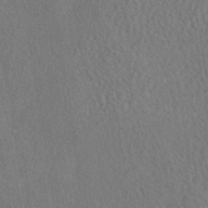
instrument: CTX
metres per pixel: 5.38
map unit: eAb
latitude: 41.0836
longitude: 102.9731
